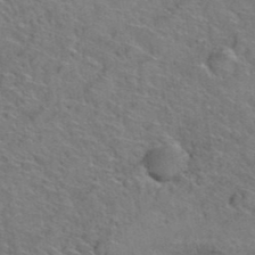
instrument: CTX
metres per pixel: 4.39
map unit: Hto
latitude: 38.4034
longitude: -43.8017
